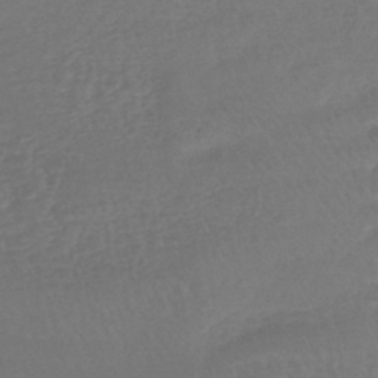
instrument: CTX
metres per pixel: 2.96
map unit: lHb
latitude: -42.6140
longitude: 68.9730
